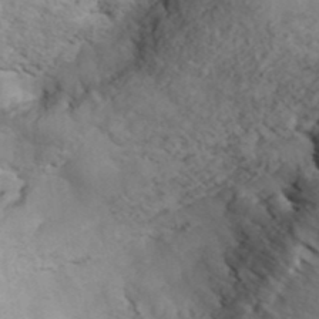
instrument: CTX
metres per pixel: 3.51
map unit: ANa
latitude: 41.4804
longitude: 14.5952
